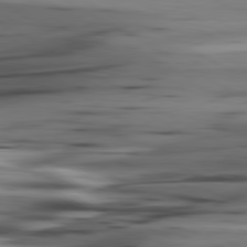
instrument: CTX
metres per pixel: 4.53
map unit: lApd
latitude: 80.6113
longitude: -122.1200
